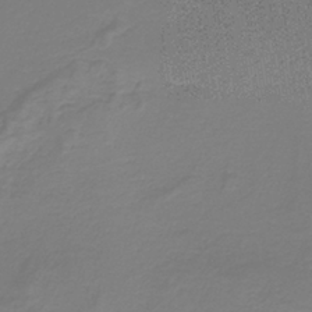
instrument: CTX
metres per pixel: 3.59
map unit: HNb
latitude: -37.7288
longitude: 54.2740
